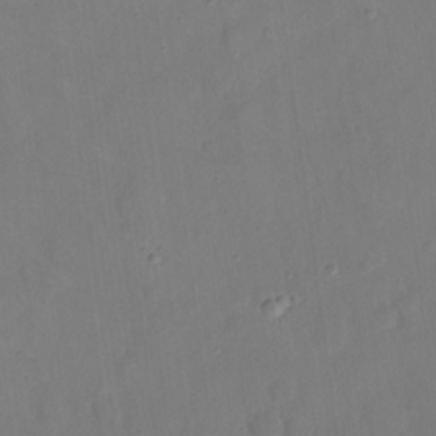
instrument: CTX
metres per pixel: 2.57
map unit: eHh
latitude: 22.1767
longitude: -62.5357
